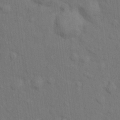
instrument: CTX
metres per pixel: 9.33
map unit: Hto
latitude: 14.8191
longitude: -30.4034
